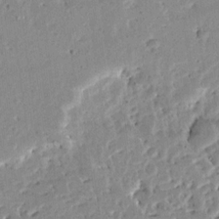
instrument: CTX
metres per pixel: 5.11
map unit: Ave
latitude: 13.4804
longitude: -138.8191
